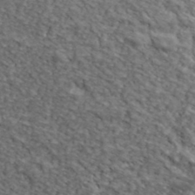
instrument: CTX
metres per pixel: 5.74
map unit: lHvf
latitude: 39.4615
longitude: -86.6868
